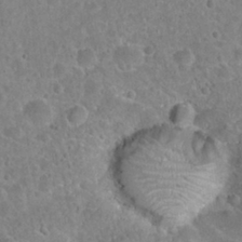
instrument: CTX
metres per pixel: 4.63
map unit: Hto
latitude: 21.4049
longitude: -47.7261
